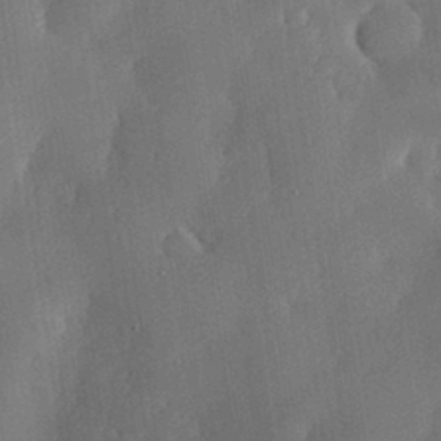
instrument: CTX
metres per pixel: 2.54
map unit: eHh
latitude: 30.1200
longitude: -82.0633
